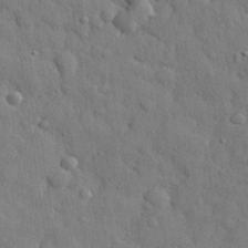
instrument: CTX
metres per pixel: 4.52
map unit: eHh
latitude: 28.6490
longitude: -74.8947
